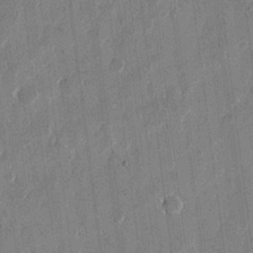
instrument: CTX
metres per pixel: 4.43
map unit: eHh
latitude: 12.8380
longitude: -68.5546
